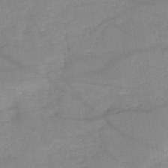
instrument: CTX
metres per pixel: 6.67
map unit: HNb
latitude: -49.5777
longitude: -39.8016
